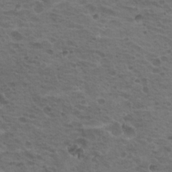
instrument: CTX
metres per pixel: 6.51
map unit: Hto
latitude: 18.6490
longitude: -32.0255
